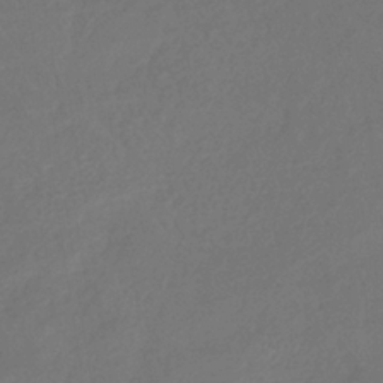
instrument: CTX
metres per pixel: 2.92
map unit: eHb
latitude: -35.3132
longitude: 78.8786
